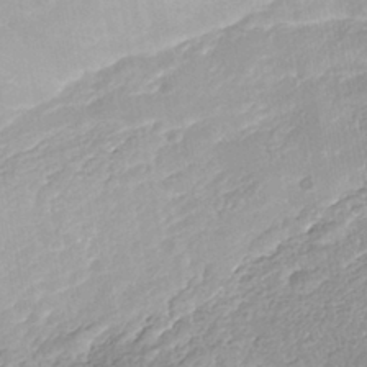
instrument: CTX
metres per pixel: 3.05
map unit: Nhe
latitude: -41.5777
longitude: -110.4034
